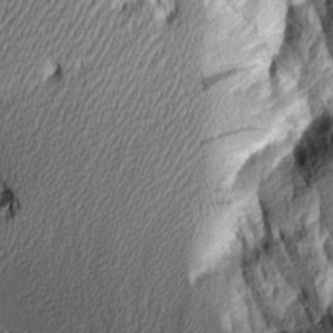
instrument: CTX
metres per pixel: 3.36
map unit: Aa
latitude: 8.2145
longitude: -129.0647
